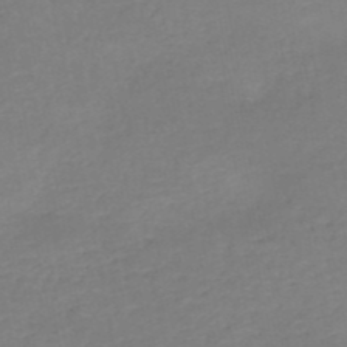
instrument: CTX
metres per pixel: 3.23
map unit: HNb
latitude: -50.9542
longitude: -50.4034
